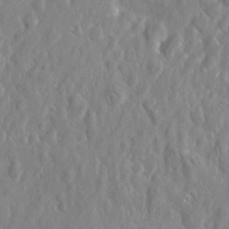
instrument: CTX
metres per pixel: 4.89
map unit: Htu
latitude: -2.4062
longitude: 179.5021
